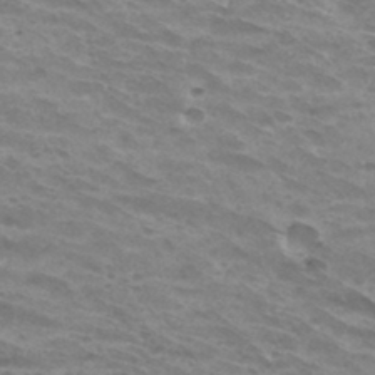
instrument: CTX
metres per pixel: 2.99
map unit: Hto
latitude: 33.1214
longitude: -42.3656
